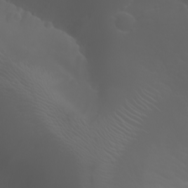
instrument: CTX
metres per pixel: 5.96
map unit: Nhu
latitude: -7.8989
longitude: -85.1403
